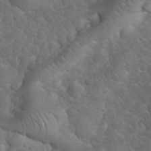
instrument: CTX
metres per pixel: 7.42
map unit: eHh
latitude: 33.9528
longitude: -66.9135
